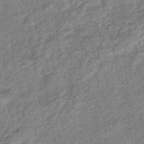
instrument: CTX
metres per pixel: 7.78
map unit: eHb
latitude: -39.8423
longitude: 78.0661
